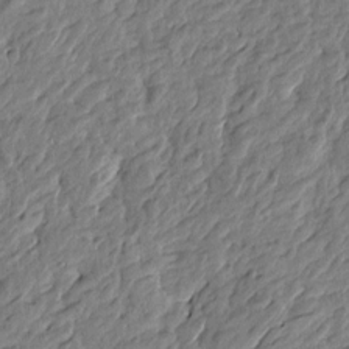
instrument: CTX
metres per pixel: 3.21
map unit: Htu
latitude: -3.7666
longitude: 179.8422
